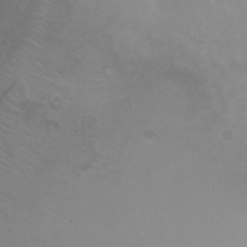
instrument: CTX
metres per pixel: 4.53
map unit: Ht
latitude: -0.0472
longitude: -17.7828
